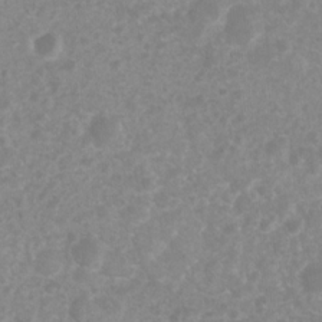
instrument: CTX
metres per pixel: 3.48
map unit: Nhu
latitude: 7.8961
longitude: -21.5560
